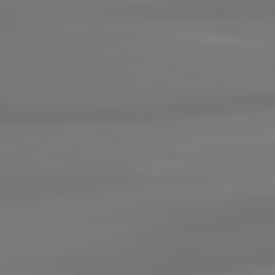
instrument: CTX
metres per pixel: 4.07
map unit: lApd
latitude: 83.0458
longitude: -131.4994
